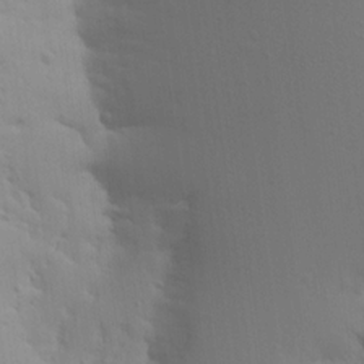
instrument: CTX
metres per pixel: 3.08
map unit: Aa
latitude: 15.4616
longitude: -143.4804
